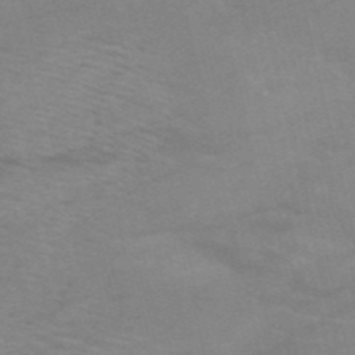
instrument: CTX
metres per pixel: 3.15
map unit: HNb
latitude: -53.0864
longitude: -45.6883
